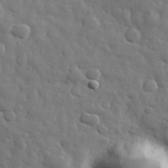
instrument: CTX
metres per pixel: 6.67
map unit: eHh
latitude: 31.2537
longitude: -69.1781
